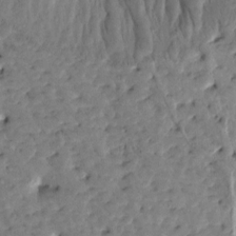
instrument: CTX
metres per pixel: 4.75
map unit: Htu
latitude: 2.1011
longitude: 179.7666
